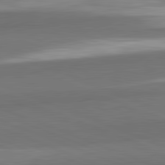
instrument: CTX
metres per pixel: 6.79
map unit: lApd
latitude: 82.3278
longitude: 153.8044
